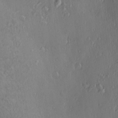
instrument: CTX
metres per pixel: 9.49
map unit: Nve
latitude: -7.3320
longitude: 173.7855
